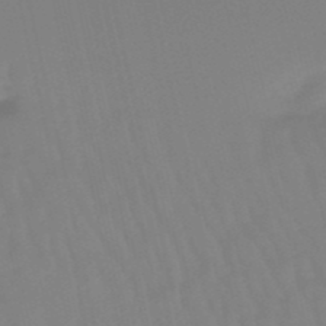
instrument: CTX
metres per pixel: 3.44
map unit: lHb
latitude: -49.3888
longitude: 76.1417
